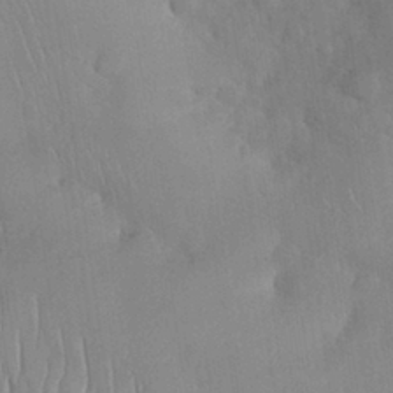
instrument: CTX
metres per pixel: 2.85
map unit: Nhu
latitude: 28.1011
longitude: -67.8205
